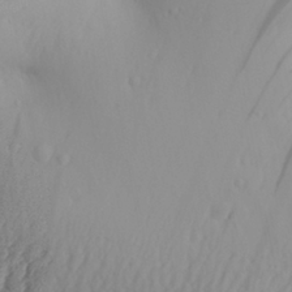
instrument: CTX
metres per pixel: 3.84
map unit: Aa
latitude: 29.5560
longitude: -133.5371
